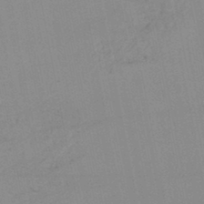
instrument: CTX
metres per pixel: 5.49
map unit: lHb
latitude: -44.2173
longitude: 77.1620
